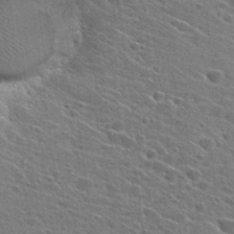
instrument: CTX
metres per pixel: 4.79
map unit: Hto
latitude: 27.9717
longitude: -45.3104
